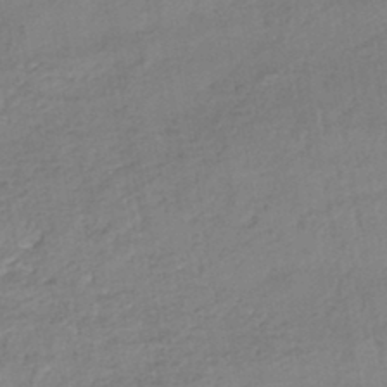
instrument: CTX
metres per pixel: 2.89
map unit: HNhu
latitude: -43.7288
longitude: 102.1795
